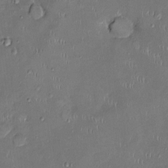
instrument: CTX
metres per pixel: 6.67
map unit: Ht
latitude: -4.5384
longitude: -14.1389
